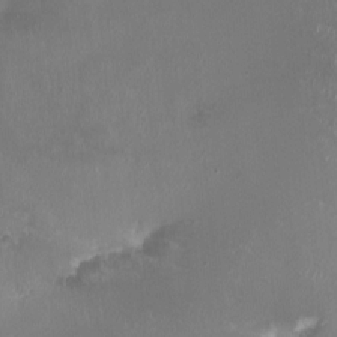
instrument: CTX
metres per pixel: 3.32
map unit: HNhu
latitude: 0.8569
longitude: -3.4426
